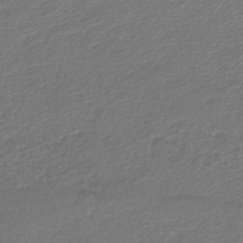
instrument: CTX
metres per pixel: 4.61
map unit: lHb
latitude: -44.7274
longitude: 59.3131
